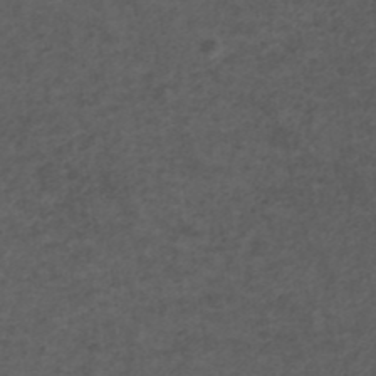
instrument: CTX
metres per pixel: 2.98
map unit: ANa
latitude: 42.0444
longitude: 27.8422
